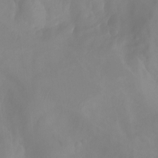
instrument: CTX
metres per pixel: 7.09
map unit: Aa
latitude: -13.2565
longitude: -59.0459
